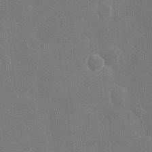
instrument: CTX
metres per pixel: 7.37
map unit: eHh
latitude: 15.1593
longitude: -72.2334
